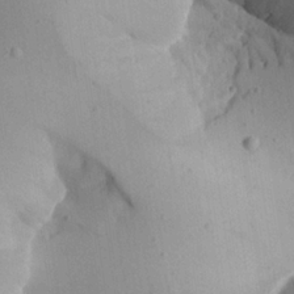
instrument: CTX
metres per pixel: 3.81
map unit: Aa
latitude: 23.4237
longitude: -127.8206
